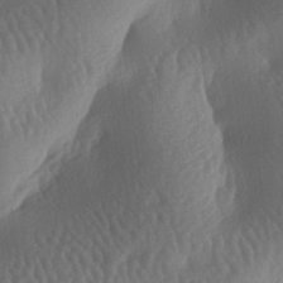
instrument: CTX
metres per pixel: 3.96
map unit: lAa
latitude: -7.1242
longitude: -128.3845
